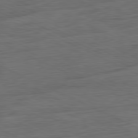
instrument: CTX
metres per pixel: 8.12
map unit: Ap
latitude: -81.5588
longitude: -75.7072
